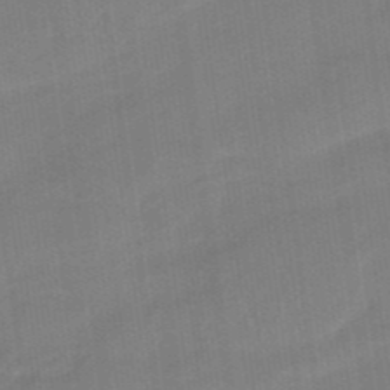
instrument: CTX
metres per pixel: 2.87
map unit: eHb
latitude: -46.5196
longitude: 87.3132
